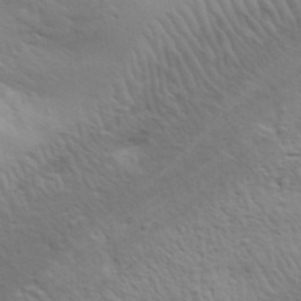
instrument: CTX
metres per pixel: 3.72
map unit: eHh
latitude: 36.2901
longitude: -80.9892
